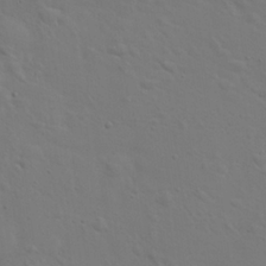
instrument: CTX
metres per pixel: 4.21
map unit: eHh
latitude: 23.9339
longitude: -69.6694
